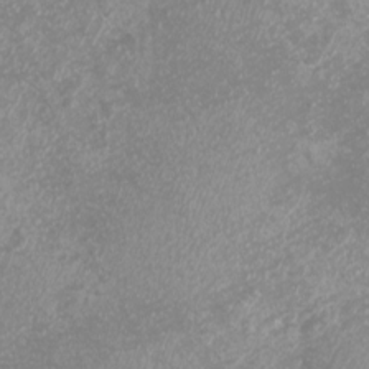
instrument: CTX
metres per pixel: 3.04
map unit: eHh
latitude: -7.1242
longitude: -77.0458
